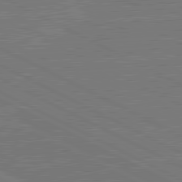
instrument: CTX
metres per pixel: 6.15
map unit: lApd
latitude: 81.1403
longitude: -127.4616
